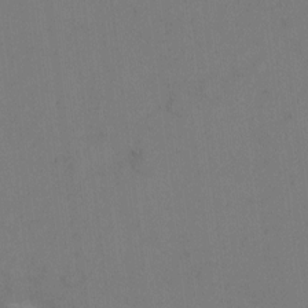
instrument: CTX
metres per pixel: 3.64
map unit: eHh
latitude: 6.5546
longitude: -65.8772
